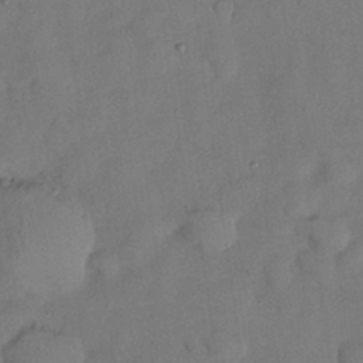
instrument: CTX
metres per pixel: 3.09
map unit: Nhu
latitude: 27.1970
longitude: -72.9325
